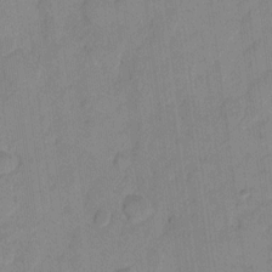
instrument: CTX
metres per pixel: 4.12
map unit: eHh
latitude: 10.0822
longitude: -65.7261
